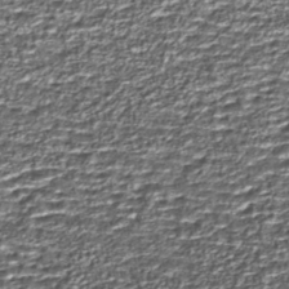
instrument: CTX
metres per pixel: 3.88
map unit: Nhe
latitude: -45.5966
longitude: 152.4062
